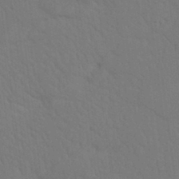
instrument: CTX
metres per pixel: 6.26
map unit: Nhu
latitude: 22.1389
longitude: -73.9717
